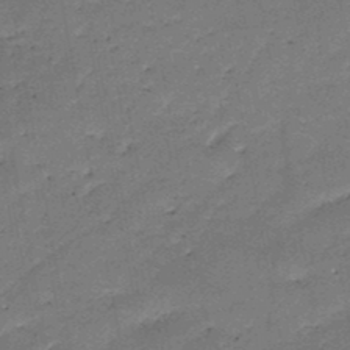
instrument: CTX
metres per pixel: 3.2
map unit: HNb
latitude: -47.8233
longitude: -39.6694
